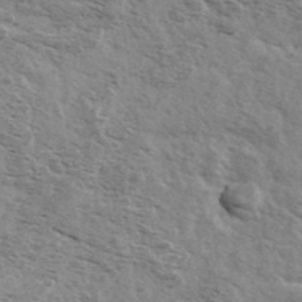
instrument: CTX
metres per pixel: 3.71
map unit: Ave
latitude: 40.9513
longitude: -109.8016
